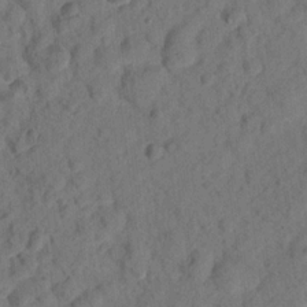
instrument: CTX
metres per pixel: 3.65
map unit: lHvf
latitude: 14.8947
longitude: 178.1605
